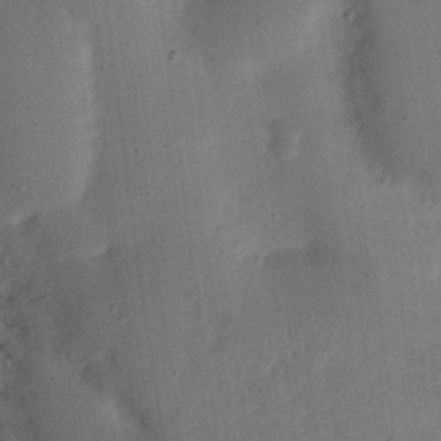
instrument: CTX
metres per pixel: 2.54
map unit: Nhu
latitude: 24.7246
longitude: -72.7436
